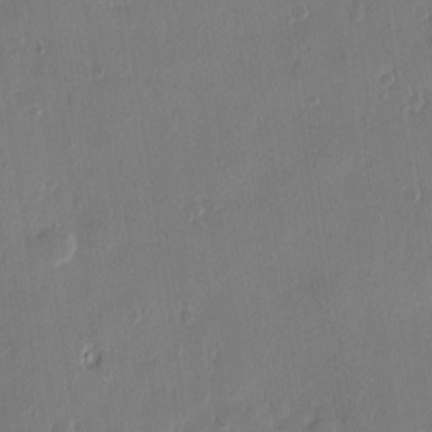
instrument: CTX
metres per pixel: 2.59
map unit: Htu
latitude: 1.4237
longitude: -178.0822
